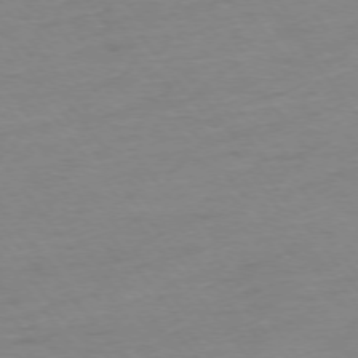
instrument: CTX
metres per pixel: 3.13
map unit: Ap
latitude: -75.2376
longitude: -80.3845
